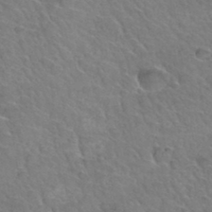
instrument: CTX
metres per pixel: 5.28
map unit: Hto
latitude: 34.9135
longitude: -47.1026
